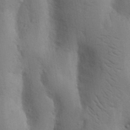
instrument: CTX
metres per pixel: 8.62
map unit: Nhu
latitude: 18.5734
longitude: -76.0822
